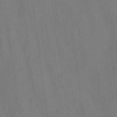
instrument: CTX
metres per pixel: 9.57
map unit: lAa
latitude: 22.1956
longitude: -138.1767
